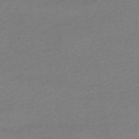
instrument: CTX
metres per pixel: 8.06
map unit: eHb
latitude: -49.1620
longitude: 86.3117
